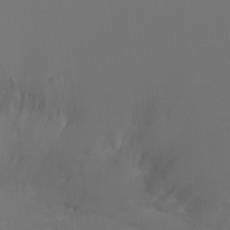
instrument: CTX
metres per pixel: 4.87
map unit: Ht
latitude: -12.9164
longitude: -44.5546
